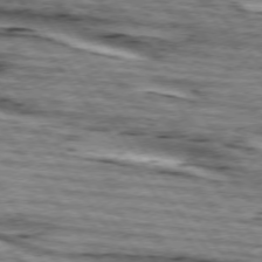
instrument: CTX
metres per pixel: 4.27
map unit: lApd
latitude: 74.2712
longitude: -75.7450
